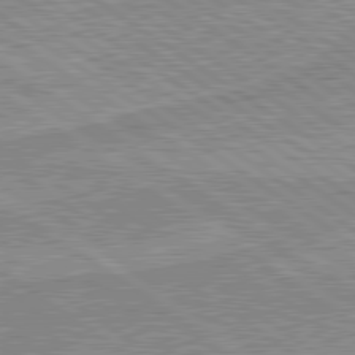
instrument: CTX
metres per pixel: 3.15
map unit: lApd
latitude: 80.0822
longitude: 171.0109
